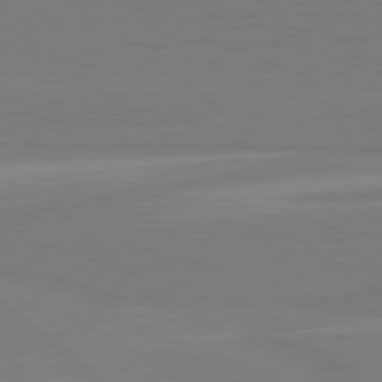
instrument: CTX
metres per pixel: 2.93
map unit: Hpe
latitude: 79.1026
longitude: -148.1578
